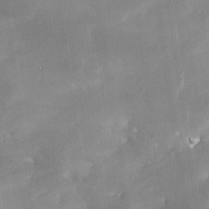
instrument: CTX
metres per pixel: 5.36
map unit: Nhe
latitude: -29.3510
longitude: -110.5735
